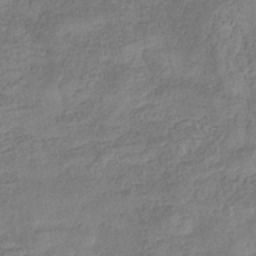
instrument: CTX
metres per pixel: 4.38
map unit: eHb
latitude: -33.5210
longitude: 76.3873
